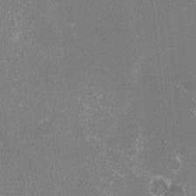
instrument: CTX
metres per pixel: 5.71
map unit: HNhu
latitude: -2.9163
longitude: -1.5749
